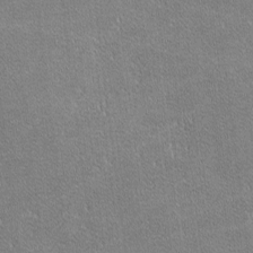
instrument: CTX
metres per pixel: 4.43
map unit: lHvf
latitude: -11.5777
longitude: -104.9703
